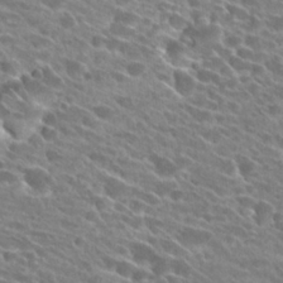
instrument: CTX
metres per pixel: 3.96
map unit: Hto
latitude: 25.2914
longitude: -41.9906
